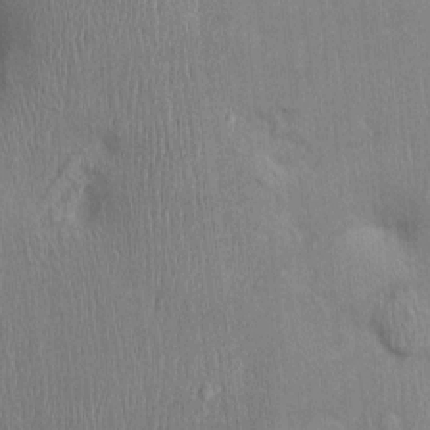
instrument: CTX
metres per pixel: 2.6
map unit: Ht
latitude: -2.8219
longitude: -14.8947
